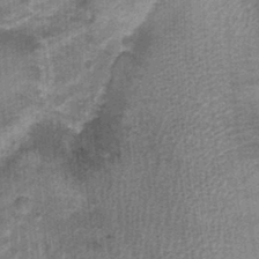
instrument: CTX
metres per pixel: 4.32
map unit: Nhu
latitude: 0.2333
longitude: -16.8569
